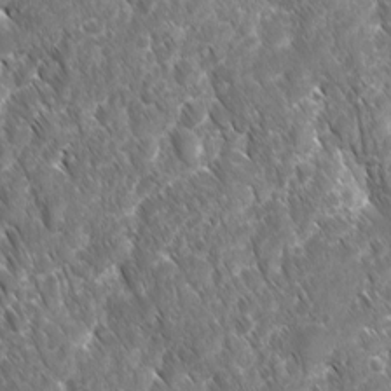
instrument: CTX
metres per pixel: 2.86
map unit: Ave
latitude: -10.8786
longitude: -119.5371
